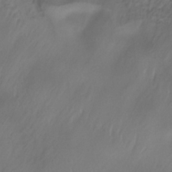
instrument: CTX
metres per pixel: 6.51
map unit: lHb
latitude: -32.6141
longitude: 63.7288
